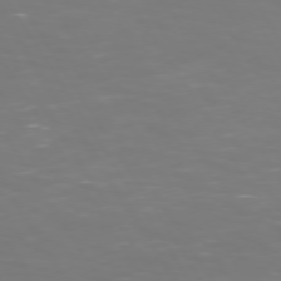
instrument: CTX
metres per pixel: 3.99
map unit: Hpe
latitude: 73.2537
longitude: -126.7813
